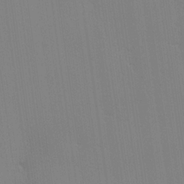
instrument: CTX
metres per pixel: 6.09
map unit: lHvf
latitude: 20.4412
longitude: 142.5573
